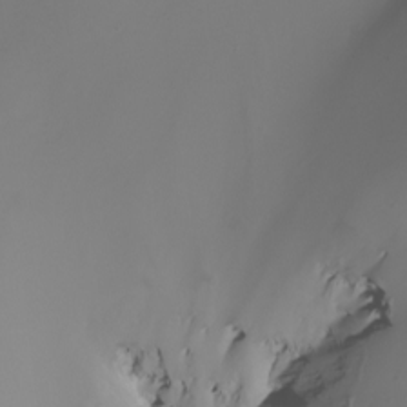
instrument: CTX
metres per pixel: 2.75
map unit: Nhu
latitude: -8.4251
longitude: -93.6127
